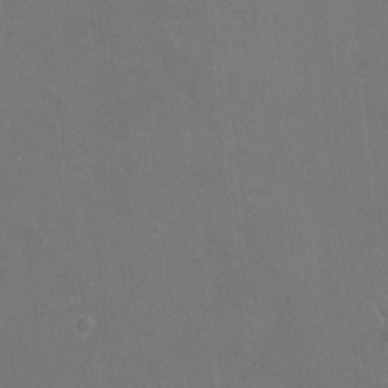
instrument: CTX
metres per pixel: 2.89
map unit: Ht
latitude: -7.5399
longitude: -35.6316
